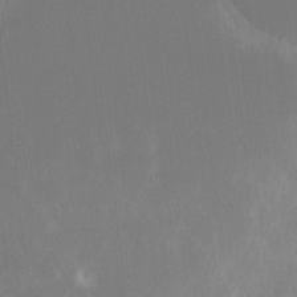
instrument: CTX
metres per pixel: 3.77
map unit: Hto
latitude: -8.2739
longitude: -47.0270
